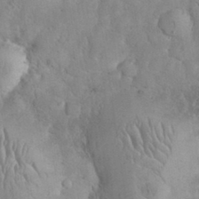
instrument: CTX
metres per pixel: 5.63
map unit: eHh
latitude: 32.5357
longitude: -64.8002
